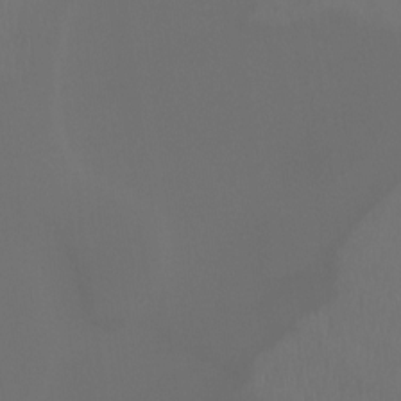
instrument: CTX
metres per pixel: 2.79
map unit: Ht
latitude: -7.9178
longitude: -38.5168
